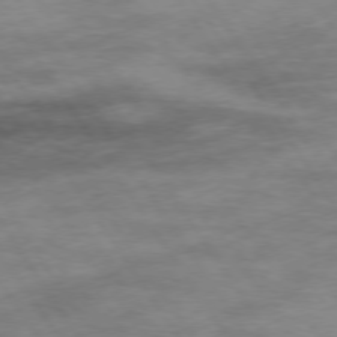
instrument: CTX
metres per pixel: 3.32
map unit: Hpe
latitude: 73.9339
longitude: -142.4412
